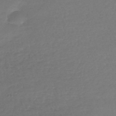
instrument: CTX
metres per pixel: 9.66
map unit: lHb
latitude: -41.5966
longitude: 68.6329
